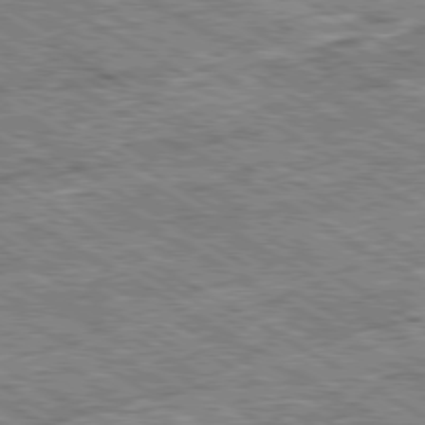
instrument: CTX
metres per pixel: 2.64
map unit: Ap
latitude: -80.1984
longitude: -79.8961
